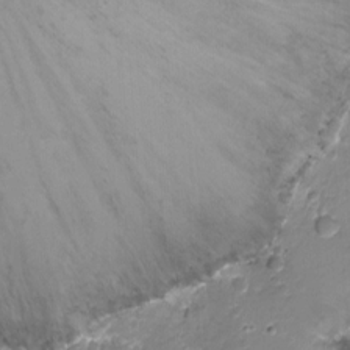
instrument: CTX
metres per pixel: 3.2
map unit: Nhu
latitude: -11.9745
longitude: -38.1956
